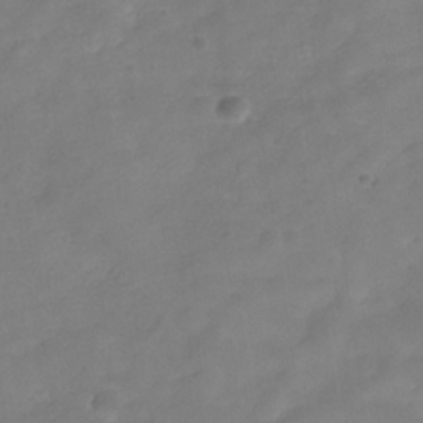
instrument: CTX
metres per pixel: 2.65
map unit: Hve
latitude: -31.9178
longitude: 89.5777
